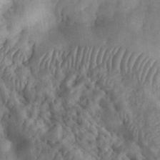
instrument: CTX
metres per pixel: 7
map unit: eHh
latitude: 33.5560
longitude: -67.9150
